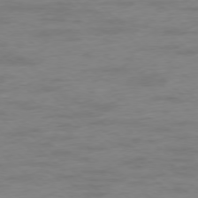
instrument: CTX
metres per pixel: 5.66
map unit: Ap
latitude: -78.0661
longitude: -63.8017
